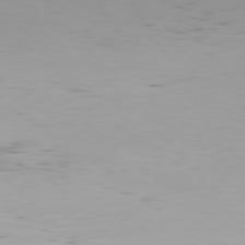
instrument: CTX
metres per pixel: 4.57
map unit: Hpe
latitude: 76.6301
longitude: -134.5734
